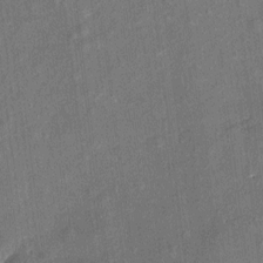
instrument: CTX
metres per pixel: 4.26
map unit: eHh
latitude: 4.8380
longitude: -74.6113
